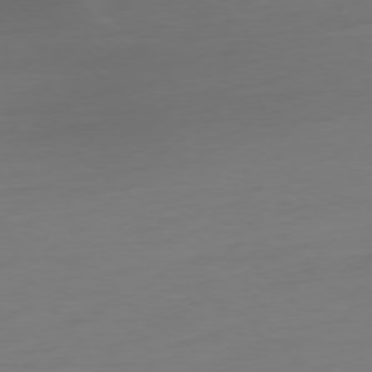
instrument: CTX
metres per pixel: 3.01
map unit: Ap
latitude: -78.2739
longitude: -77.4804
